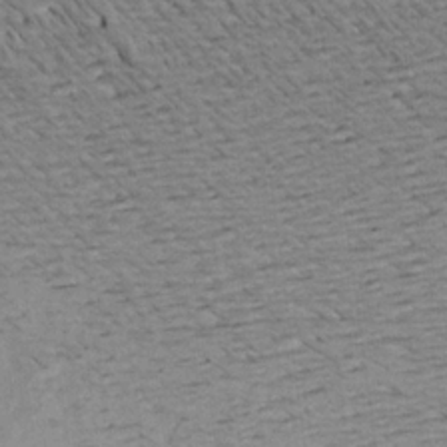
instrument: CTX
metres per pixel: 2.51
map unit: Aa
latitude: 19.7638
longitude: -146.6869
